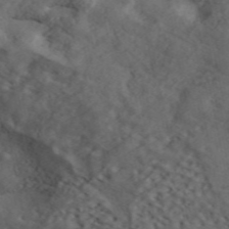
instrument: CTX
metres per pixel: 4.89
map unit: ANa
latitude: 47.4994
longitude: -83.9717
